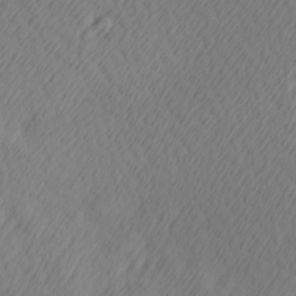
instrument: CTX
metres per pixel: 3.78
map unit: Hve
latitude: 13.3482
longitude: -91.5560
